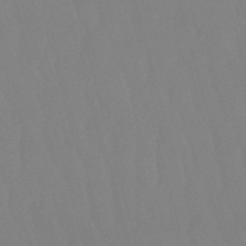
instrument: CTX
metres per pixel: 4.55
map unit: eHb
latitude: -50.7463
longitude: 75.7478
